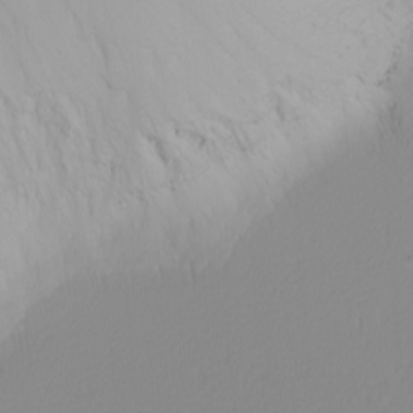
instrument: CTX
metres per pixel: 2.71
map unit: Nhu
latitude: -6.5762
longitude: -82.4978
